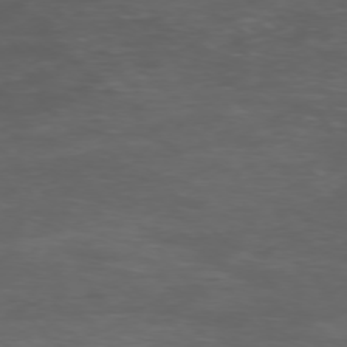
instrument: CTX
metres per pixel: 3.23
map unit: Ap
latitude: -76.2928
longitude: -68.2712
